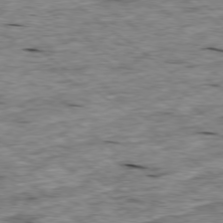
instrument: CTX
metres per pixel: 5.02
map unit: Ap
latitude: -78.9163
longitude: -88.1767
